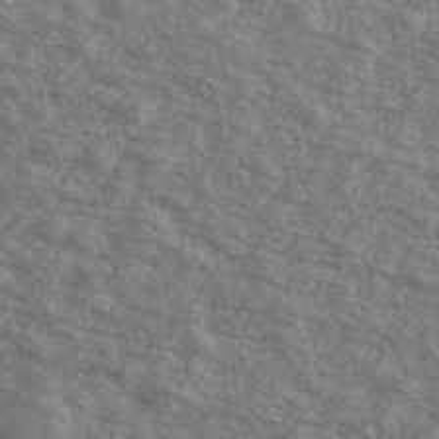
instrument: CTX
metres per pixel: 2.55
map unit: Ave
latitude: 40.2900
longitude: -109.4993
